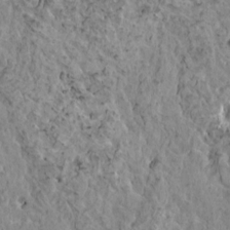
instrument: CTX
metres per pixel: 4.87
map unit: HNhu
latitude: 5.8772
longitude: -0.9513
